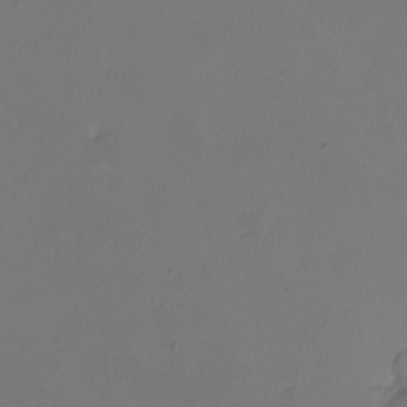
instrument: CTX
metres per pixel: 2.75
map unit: eHh
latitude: -2.5384
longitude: -74.0822
